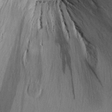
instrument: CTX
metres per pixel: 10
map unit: Aa
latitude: 26.1389
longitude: -134.0633
